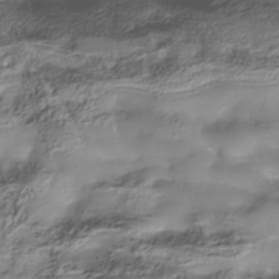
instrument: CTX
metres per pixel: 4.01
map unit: Nhe
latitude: -37.6344
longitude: -118.4223
